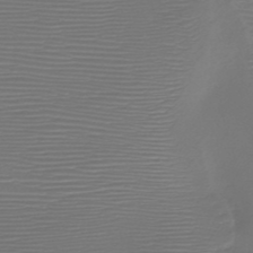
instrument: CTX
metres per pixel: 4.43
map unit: HNb
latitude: -47.4643
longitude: -41.9339
